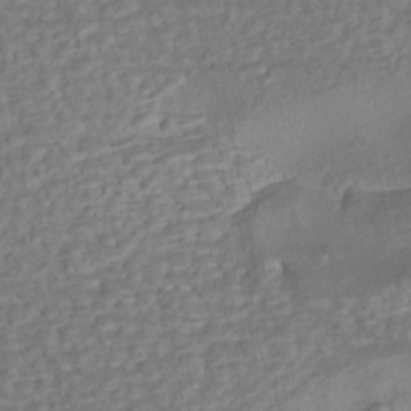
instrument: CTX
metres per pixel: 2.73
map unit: eHh
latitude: -43.5777
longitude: 120.4629
